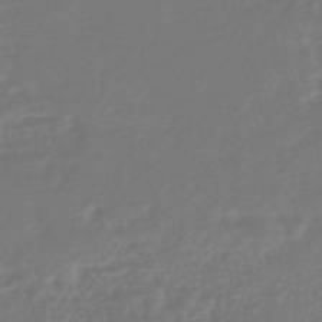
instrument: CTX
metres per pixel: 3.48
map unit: HNhu
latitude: -46.1039
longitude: 99.2754
